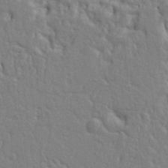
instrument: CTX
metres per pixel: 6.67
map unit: Ht
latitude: 9.2159
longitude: -76.9136
